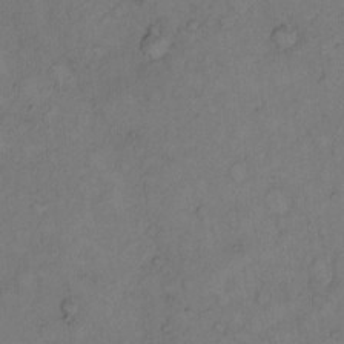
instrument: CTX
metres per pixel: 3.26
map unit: Hto
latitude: 8.7057
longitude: -58.8002
